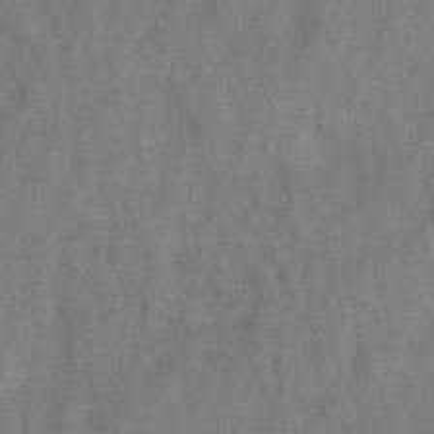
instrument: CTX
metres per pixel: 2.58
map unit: HNhu
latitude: -28.2928
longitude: 73.0864
